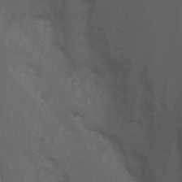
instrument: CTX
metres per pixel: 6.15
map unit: Nhu
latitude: -1.1054
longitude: -78.1956
